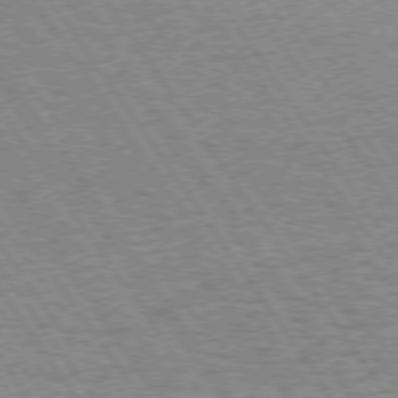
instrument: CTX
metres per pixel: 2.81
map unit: Hpe
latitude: 73.5749
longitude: -134.6301
